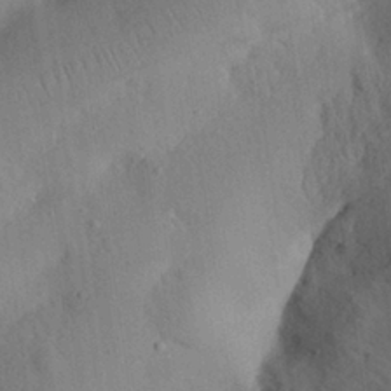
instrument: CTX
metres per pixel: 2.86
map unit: Nhu
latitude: 27.3104
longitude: -69.9150
